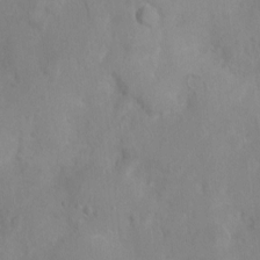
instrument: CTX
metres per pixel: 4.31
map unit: Nhu
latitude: -0.2173
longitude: -16.5735
